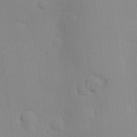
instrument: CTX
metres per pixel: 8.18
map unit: eHh
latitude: 24.3089
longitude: -71.4426
